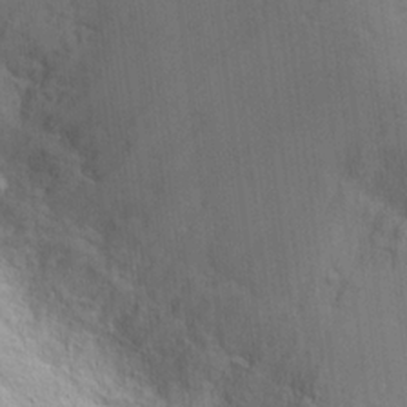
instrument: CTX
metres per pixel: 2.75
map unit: Hto
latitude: 17.2159
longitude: -36.9514
